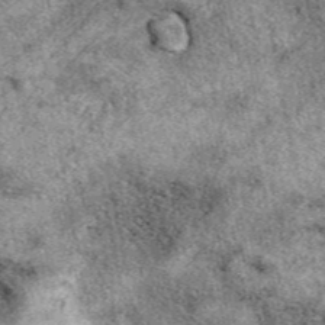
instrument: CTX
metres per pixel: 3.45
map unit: eAb
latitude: 39.8016
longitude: 110.1228
